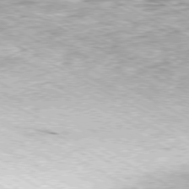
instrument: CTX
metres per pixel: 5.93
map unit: Ap
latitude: -79.7288
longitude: -67.0836
